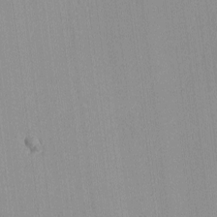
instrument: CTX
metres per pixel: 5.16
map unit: lHvf
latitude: -13.5021
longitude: -103.0836
